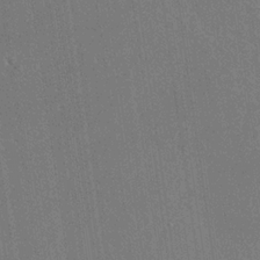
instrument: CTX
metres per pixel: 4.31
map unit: Ave
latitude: 18.3656
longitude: -139.6127
